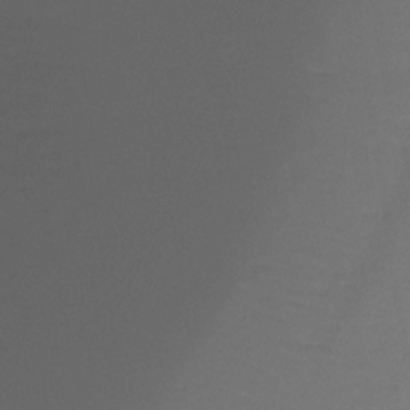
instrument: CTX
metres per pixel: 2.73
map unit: Ht
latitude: -15.4077
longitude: -49.0836
